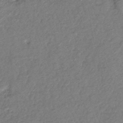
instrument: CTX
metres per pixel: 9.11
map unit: eHb
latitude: -39.4077
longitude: 78.2739
